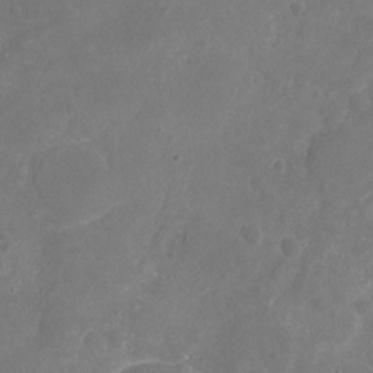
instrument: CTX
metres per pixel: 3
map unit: Nhu
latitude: -17.2187
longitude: -57.9339
